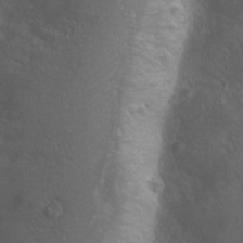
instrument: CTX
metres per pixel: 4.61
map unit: Nhu
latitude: -1.9745
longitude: -74.9136
